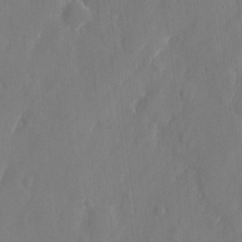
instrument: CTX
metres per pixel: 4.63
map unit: eHh
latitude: 10.0822
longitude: -70.8569
